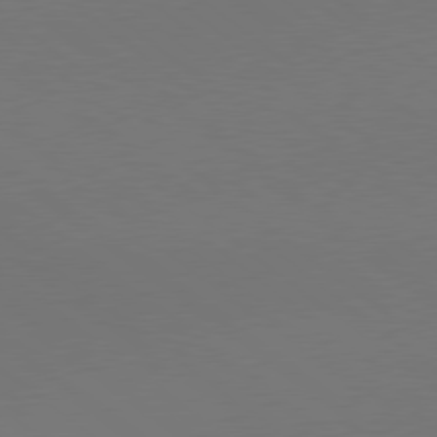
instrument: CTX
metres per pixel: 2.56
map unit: lApd
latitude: 78.9325
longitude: 175.0486
